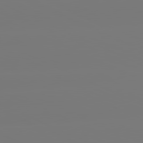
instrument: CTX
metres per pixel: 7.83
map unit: lApd
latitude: 81.2915
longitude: -149.2537
